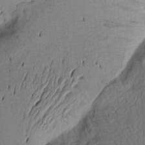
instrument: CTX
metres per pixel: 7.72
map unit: Aa
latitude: 17.4615
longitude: -144.1955
